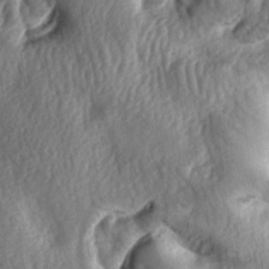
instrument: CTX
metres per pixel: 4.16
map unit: lAa
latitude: -7.3132
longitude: -127.0459
